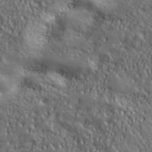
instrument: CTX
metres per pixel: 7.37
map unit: ANa
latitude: 38.5546
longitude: -91.9717
